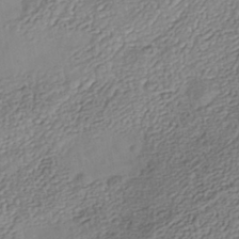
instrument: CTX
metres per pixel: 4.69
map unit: Nhe
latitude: -41.4832
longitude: -110.6302
